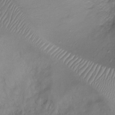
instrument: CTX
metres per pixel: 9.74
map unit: Ht
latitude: -10.0661
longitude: -20.2334
